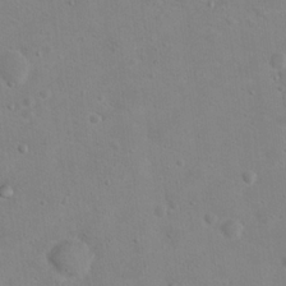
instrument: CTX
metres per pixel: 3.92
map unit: Hto
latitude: 17.6127
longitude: -39.4237
